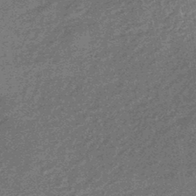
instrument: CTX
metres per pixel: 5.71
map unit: eHb
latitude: -44.0850
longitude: 88.7841
